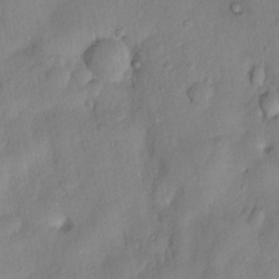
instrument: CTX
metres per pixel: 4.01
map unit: Nhu
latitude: 6.5168
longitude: -24.6301
